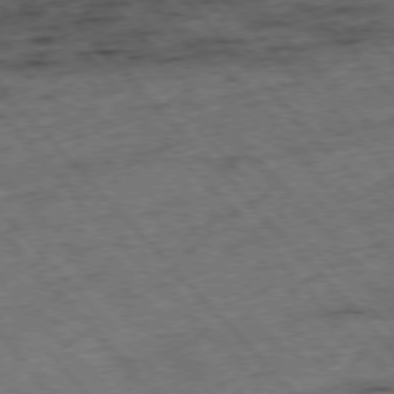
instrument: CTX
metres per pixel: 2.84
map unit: Hpe
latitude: -76.8975
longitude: -16.4601
